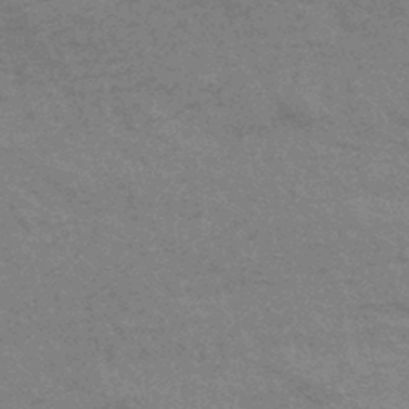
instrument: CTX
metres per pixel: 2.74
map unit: eHb
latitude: -44.0094
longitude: 89.4076
